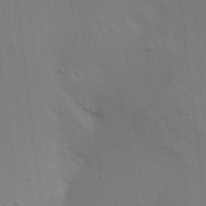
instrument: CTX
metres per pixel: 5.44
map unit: Aa
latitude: 14.9514
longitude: -147.3104
